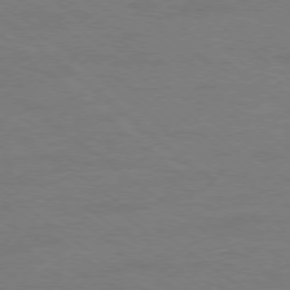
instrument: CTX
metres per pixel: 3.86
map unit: Ap
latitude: -78.7841
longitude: -55.4426
